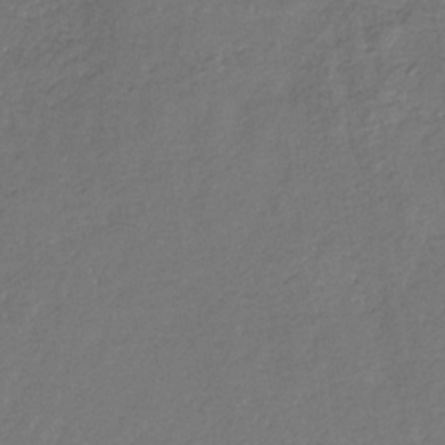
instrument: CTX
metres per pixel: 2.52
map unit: eHb
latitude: -33.7289
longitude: 75.3510
